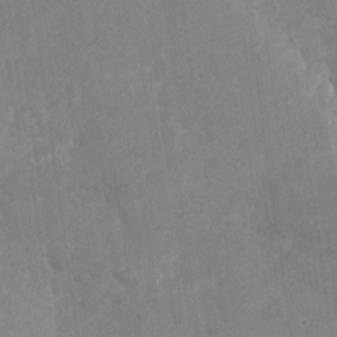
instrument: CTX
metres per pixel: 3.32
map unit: Nhu
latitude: -28.7652
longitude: -76.5923
